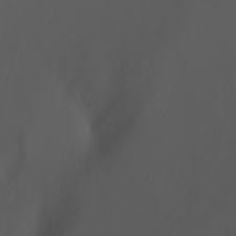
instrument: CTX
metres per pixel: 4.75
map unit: Ht
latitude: -0.8219
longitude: -46.3279
